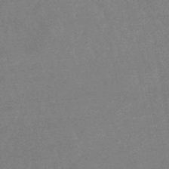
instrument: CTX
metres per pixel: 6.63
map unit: lHb
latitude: -48.3684
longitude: 82.3873
